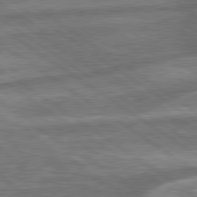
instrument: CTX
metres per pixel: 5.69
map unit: lApd
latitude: 79.8017
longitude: -171.4048
